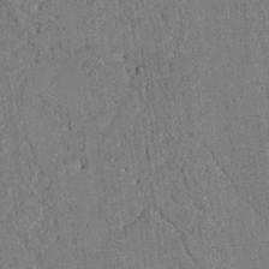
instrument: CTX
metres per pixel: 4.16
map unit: lAvf
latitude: 5.2537
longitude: 169.6721
